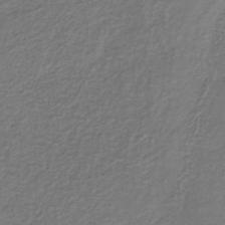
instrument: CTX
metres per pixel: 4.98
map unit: lHb
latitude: -34.7652
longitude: 61.6344
